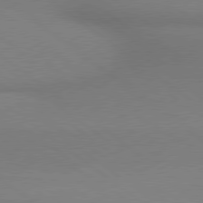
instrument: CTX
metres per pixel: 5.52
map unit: lApd
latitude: 79.1403
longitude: 179.6155
